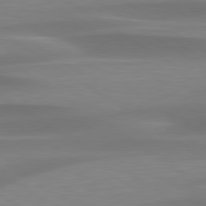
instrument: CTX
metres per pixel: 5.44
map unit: lApd
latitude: 79.3860
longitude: -92.8947
